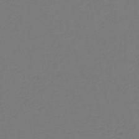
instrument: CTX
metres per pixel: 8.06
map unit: HNb
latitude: -46.5007
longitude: 53.7288
